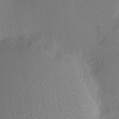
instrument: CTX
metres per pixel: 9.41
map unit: Nhu
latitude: 2.3467
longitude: -75.8017
